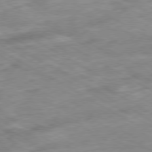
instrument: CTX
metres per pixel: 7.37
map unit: Ap
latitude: -80.2173
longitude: -73.6127
